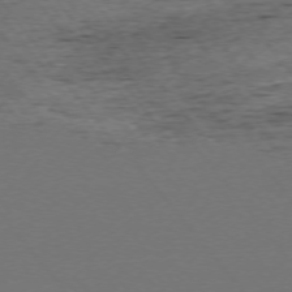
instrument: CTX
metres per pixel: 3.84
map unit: Ap
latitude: -75.2943
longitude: -93.1403
